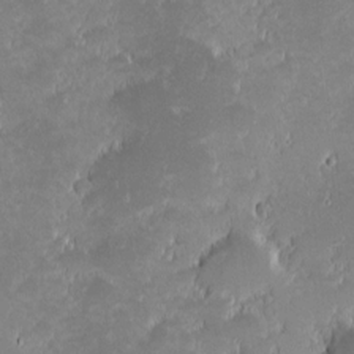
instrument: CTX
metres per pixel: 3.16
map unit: eHh
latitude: -1.6722
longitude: -85.7261
